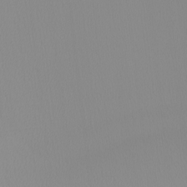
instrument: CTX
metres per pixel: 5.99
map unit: Nhu
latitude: -5.4454
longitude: -92.0633
